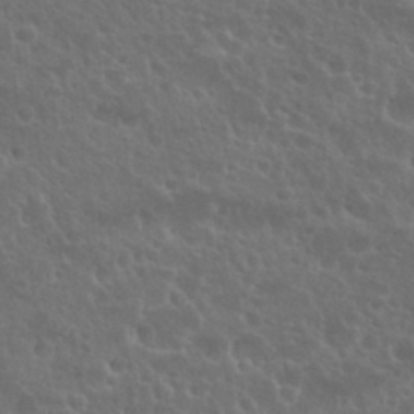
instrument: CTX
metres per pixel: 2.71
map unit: Nhu
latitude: 26.7435
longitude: -51.2726
